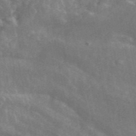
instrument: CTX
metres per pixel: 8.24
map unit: ANa
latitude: 44.8002
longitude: 29.9556
